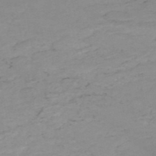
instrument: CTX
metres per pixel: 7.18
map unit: HNb
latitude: -52.0472
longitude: -51.8205
